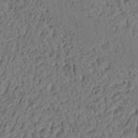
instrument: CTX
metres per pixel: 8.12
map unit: Ht
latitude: 13.1214
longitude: -74.5546
